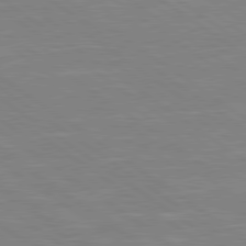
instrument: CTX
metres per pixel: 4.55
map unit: lApd
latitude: 79.4616
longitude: -124.9513
